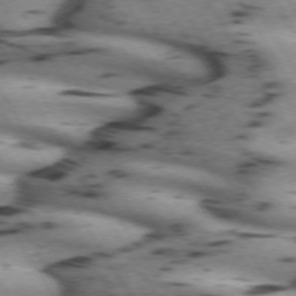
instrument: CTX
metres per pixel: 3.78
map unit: lApd
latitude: 71.7449
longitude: -52.8758
